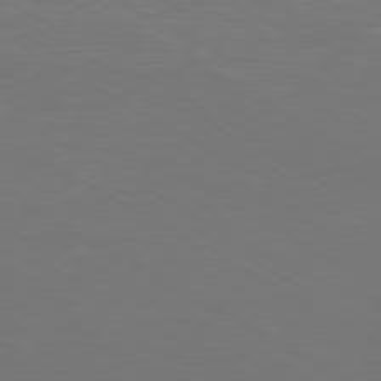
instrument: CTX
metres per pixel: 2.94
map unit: Ap
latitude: -80.4629
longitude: -60.1011
